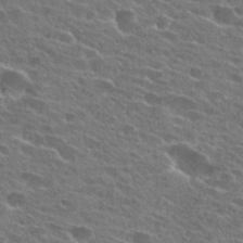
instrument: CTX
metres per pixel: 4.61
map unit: Hto
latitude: 25.9528
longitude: -43.9150
